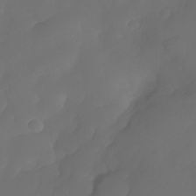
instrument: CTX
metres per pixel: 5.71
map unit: Nhe
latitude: -33.9745
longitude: -145.1970
